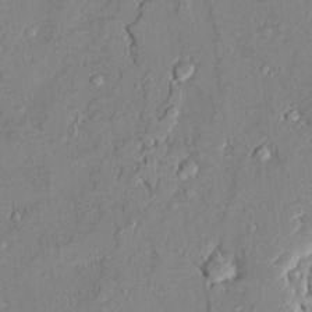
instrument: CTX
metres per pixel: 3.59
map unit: Ave
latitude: 22.3089
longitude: -128.6868
